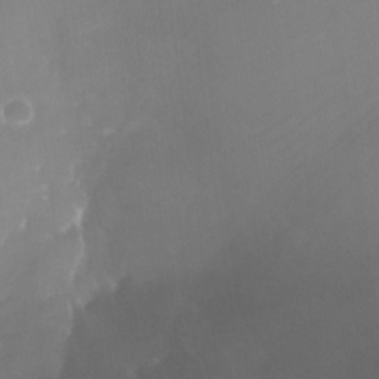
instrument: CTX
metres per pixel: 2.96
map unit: Nhu
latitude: -23.5399
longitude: -71.2726
